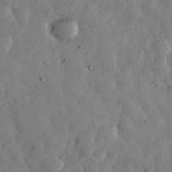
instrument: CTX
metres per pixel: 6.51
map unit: eHh
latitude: 34.3278
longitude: -69.3671
